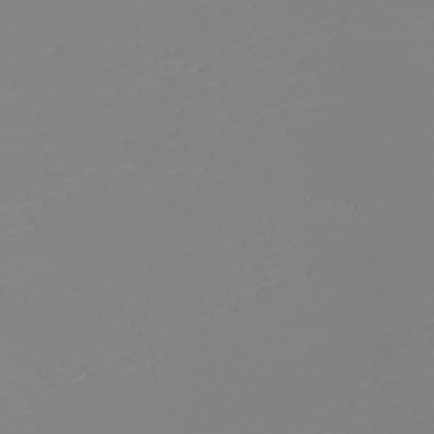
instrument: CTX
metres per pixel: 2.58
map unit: eHh
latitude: -5.9178
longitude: -85.7261
